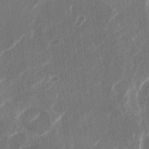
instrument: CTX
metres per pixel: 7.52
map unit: Nhu
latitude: -29.5966
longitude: -71.1970
